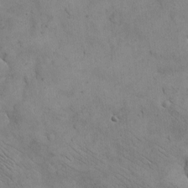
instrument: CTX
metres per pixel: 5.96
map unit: eHh
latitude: -8.8975
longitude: -68.5545
